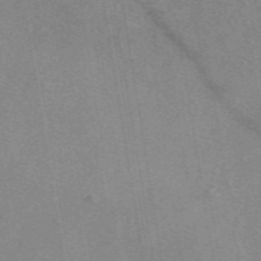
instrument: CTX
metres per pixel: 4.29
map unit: eAb
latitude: 48.5357
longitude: 111.1620
